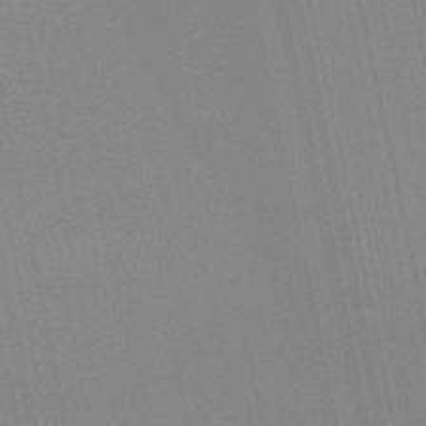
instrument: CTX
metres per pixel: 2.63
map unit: eHb
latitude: -48.4251
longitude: 87.8989
